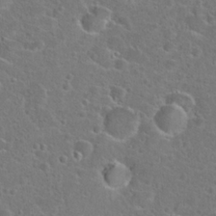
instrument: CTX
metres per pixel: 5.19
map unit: Hto
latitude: 23.5560
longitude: -46.6491
